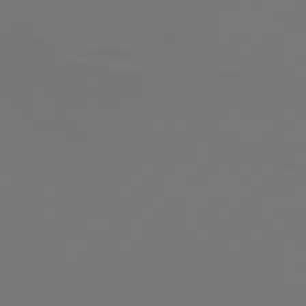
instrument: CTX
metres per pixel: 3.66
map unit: Hpe
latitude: 76.1955
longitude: -140.4034
